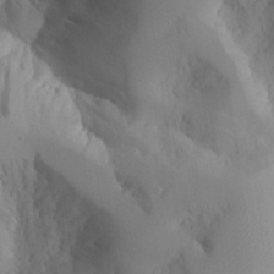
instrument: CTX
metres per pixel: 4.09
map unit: Aa
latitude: 23.4804
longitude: -127.4049
